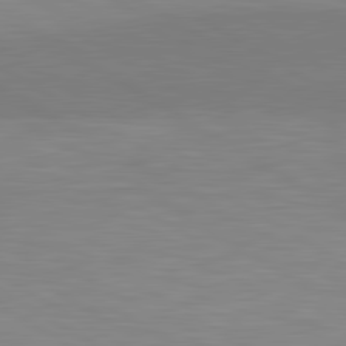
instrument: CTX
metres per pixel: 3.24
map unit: lApd
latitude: 81.1970
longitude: 160.4062
